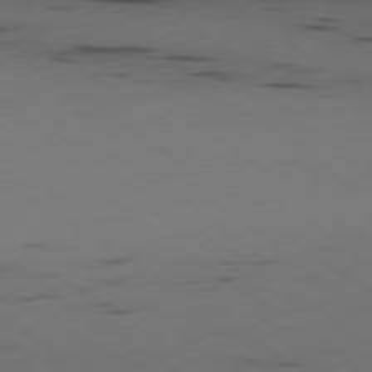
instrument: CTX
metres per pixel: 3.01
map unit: Ap
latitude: -79.6721
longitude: -63.0648
